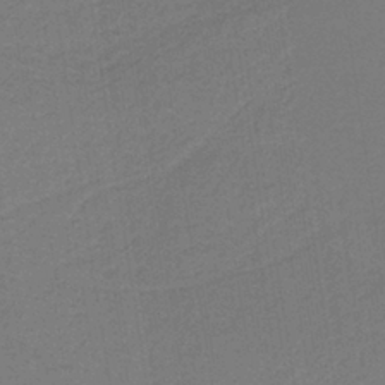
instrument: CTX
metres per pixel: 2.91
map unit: HNb
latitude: -37.9745
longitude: 54.7085
